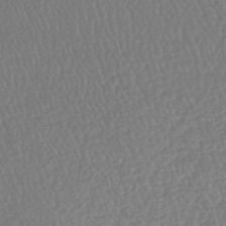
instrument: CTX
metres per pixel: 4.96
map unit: HNhu
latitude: -48.7275
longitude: 101.9178
